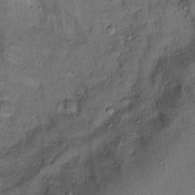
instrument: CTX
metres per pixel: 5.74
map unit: Ht
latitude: 13.1025
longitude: -40.4034
